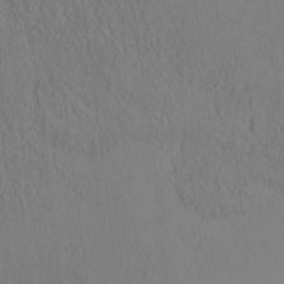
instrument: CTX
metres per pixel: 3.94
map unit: eHh
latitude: -3.5021
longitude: 15.6533
